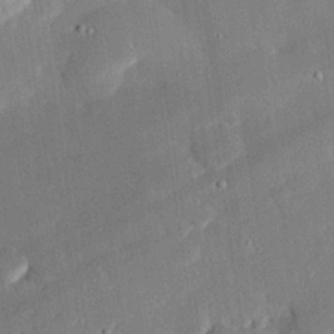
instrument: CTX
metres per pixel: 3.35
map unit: eHh
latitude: 28.5357
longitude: -82.2144
